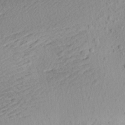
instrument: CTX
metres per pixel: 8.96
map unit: Aa
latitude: 19.2159
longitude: -144.6679
